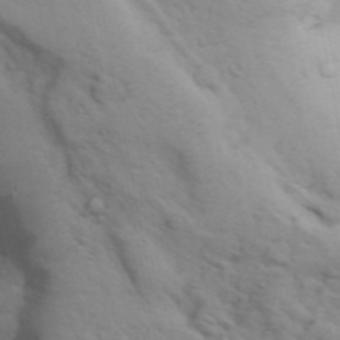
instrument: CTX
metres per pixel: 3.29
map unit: Aa
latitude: 31.4805
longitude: -146.8380
